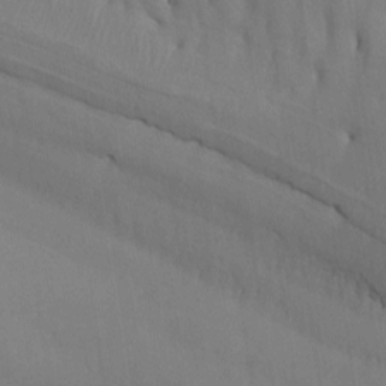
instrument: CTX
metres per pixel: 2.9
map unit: Htu
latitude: -7.0675
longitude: -68.4223
